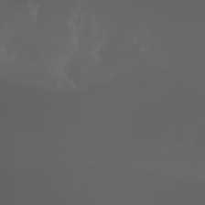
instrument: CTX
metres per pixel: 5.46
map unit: Nhu
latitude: -7.1053
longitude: -84.6302
